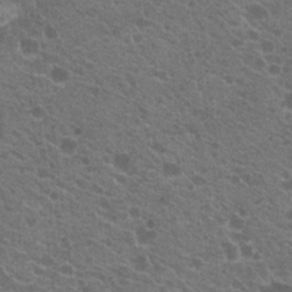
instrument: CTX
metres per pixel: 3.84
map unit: Hto
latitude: 20.5546
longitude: -34.2144
